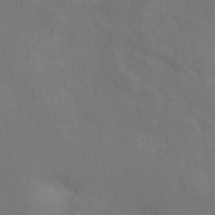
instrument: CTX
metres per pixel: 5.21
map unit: Ht
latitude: 10.4790
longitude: -40.5734
